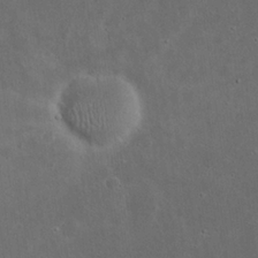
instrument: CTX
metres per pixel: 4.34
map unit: eHh
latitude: 23.4993
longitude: -69.9717
